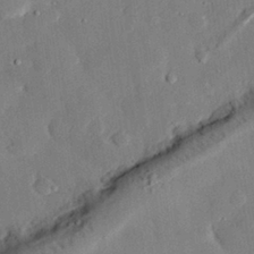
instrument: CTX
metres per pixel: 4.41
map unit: eHh
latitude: 29.1214
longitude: -81.0836
